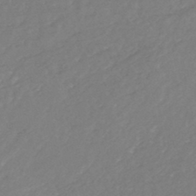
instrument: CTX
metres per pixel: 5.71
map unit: HNhu
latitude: -46.0472
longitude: 98.7085
